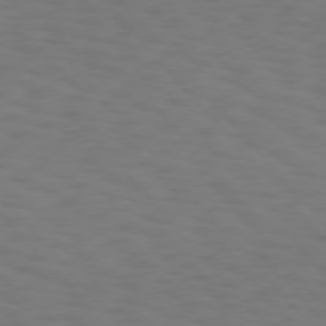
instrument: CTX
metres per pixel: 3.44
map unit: Hpe
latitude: 75.7450
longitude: -133.2726
